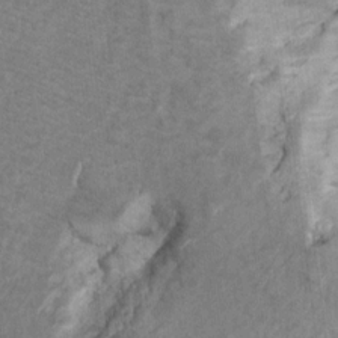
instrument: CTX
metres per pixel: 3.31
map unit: Ht
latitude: 8.7813
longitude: -31.8962
